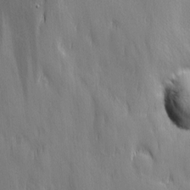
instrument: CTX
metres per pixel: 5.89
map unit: Ave
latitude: 12.8380
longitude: -105.1215
